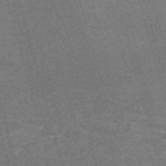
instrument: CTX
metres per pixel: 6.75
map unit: Nve
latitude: -59.2375
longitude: 64.0283
